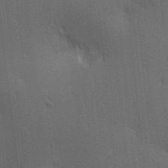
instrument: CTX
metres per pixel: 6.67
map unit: lAa
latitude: 11.9717
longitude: -108.8758
